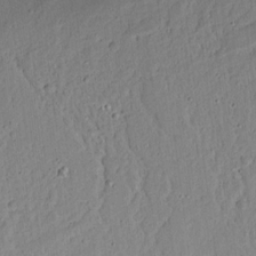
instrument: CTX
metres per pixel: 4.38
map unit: Aa
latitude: 13.1592
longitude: -139.6694
